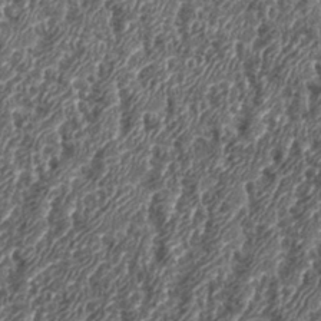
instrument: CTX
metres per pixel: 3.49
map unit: eHh
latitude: 35.2914
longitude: -136.7624
